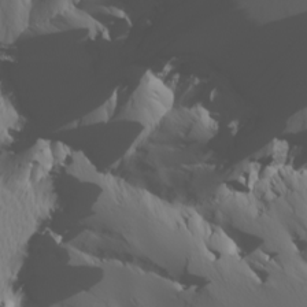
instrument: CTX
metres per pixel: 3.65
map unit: Nhu
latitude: -6.4062
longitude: -96.3656
